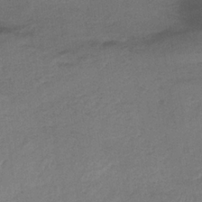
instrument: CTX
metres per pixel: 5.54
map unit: lHb
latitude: -34.5196
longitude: 65.1054
